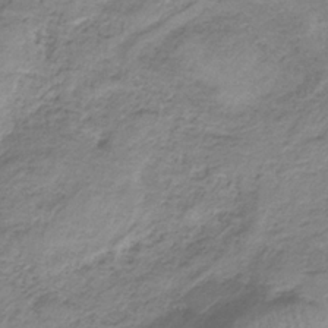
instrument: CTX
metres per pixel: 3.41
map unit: HNb
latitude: -33.2565
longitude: 60.4251
